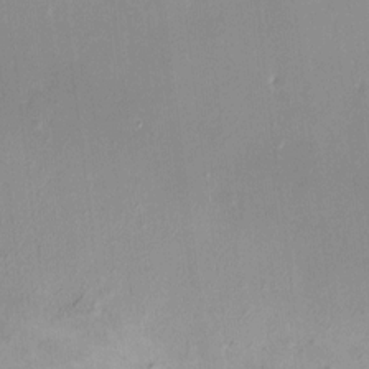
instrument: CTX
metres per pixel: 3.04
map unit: HNhu
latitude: 5.6883
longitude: 7.7666
